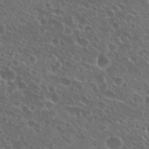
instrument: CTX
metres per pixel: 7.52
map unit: Nhu
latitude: 26.5924
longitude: -50.8380
